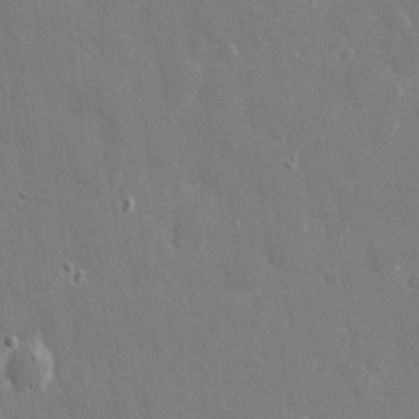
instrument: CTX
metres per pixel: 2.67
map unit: eHh
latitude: 8.8191
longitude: -70.3278
